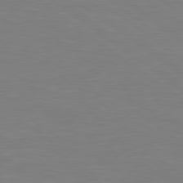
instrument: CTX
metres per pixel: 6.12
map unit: lApd
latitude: 79.3293
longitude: -148.7624
